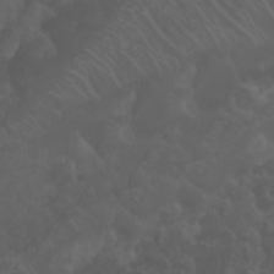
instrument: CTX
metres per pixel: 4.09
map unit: Nhu
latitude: 23.3293
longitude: -64.8191
